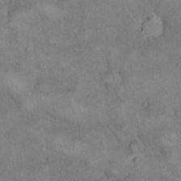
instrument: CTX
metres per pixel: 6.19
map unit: eHh
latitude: 17.2537
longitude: -63.5749
